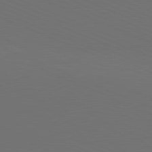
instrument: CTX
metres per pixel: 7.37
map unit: lApd
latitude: 81.5560
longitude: 146.7274
